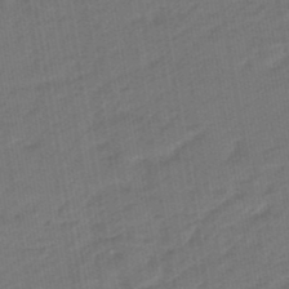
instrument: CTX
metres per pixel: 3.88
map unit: eHb
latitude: -47.6155
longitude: 88.0850
